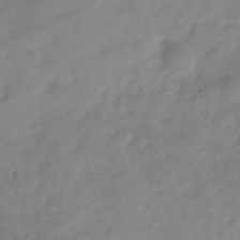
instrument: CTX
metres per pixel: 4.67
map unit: Hve
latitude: -32.5574
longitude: 89.9178
